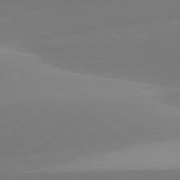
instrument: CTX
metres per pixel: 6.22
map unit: lApd
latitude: 79.8961
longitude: -95.3482
